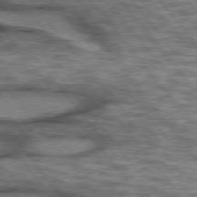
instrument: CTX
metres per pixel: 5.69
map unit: lApd
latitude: 75.6316
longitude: -48.6679
